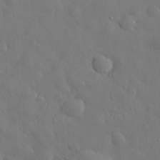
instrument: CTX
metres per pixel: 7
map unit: eHh
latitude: 30.2523
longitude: -72.8947
